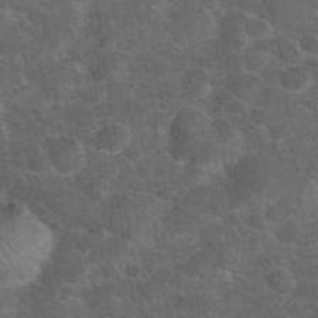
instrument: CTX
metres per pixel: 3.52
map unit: eHh
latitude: 37.8206
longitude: -66.8191
